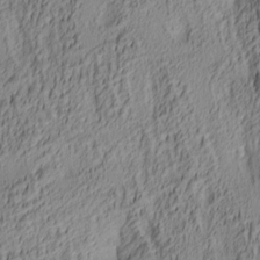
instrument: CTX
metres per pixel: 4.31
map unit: lAa
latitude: 4.9514
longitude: -115.7260
